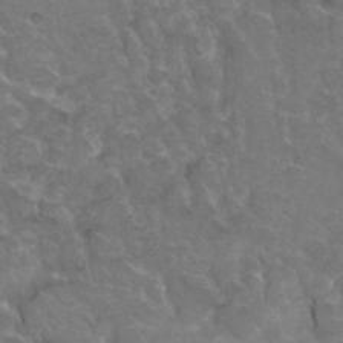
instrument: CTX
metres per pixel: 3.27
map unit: Hto
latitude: 32.4034
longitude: -48.5924
